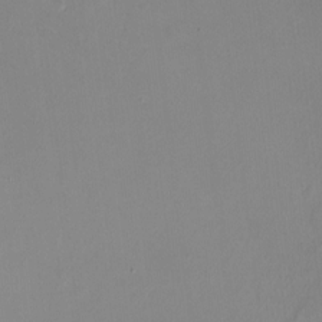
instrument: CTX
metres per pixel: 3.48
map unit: HNhu
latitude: -0.4818
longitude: -4.7813
